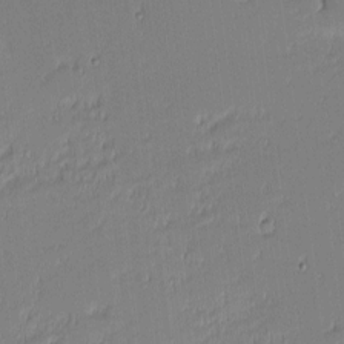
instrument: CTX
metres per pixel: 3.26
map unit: eHh
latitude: -2.6140
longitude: -83.7071
